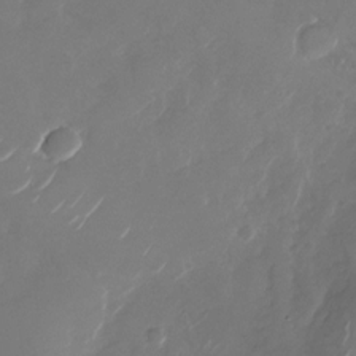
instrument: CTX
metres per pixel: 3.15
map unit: Nhu
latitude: -28.8786
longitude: -70.8569
